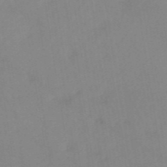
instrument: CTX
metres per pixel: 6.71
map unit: HNb
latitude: -53.5777
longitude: -48.9703
